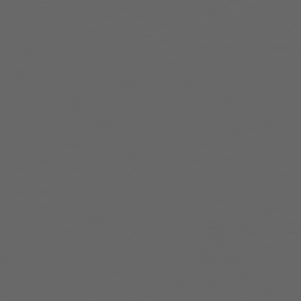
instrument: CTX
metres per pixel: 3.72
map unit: Ap
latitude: -76.2739
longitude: -75.6316
